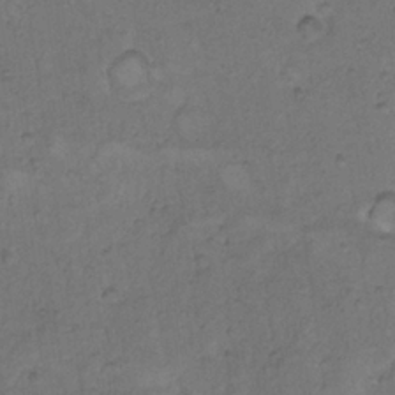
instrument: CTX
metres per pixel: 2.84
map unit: Hto
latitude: 9.4804
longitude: -60.2333
